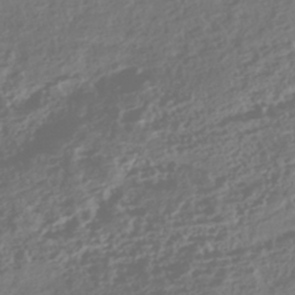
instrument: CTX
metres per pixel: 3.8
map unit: HNhu
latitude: -43.2942
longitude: 104.1794
